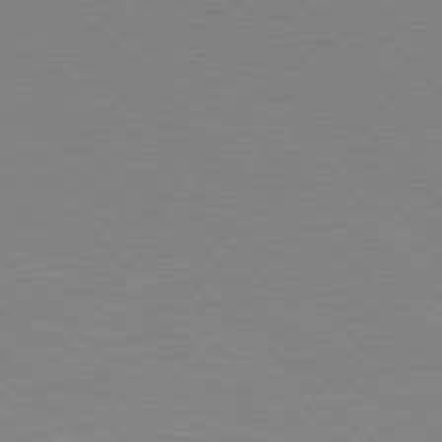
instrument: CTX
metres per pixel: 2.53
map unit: Hpe
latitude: 77.8772
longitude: -164.5924
